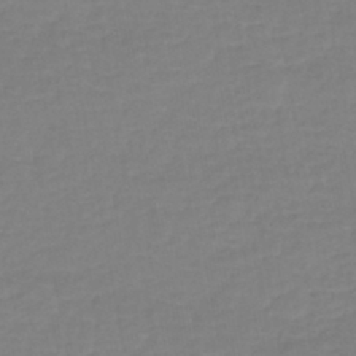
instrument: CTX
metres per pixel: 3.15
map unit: eHh
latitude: -42.9730
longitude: -31.4994
